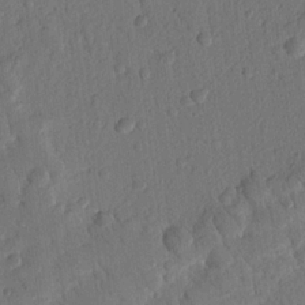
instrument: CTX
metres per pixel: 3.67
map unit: Nhu
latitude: 18.9702
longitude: -78.2712
